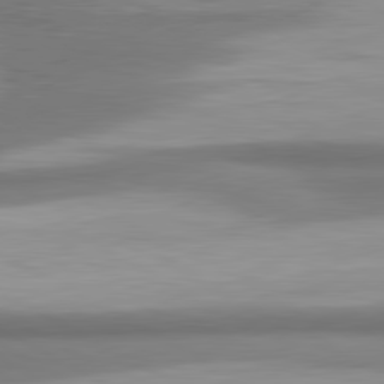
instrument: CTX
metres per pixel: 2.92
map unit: lApd
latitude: 80.9325
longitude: -175.8017
